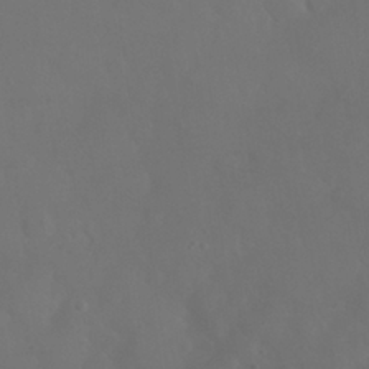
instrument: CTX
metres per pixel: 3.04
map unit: Nhu
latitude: 27.8772
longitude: -65.3671
